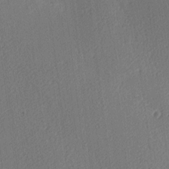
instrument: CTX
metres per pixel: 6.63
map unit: lAa
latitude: -9.8044
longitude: -127.5182
